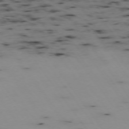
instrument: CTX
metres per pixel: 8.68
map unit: Hpe
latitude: -74.3118
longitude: 2.9163
